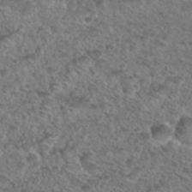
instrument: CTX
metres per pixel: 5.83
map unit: Hto
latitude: 32.8569
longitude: -49.3104
